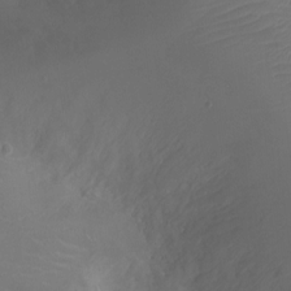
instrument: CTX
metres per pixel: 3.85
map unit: Ht
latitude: -4.1605
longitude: -16.4601
